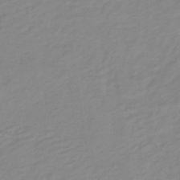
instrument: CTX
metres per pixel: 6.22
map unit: lHb
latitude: -36.0472
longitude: 70.5763
